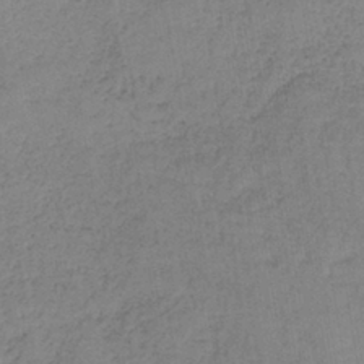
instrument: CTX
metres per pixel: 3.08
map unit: lHb
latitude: -38.6708
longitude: 61.5399
